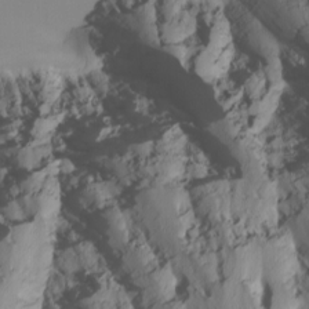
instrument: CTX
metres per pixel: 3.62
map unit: Nhu
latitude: -4.1228
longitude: -87.1403
